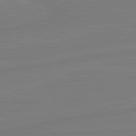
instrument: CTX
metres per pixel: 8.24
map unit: lApd
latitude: 81.6127
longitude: -179.6316
